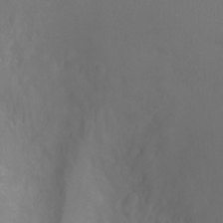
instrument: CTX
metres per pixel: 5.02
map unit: Ht
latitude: -0.4818
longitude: -17.6127
